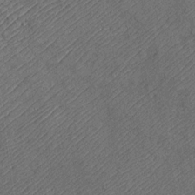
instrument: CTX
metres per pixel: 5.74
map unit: Htu
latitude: -7.1998
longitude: 155.9745
